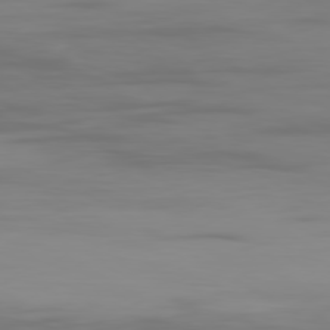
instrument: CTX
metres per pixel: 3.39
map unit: Ap
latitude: -80.3684
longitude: -94.1578
